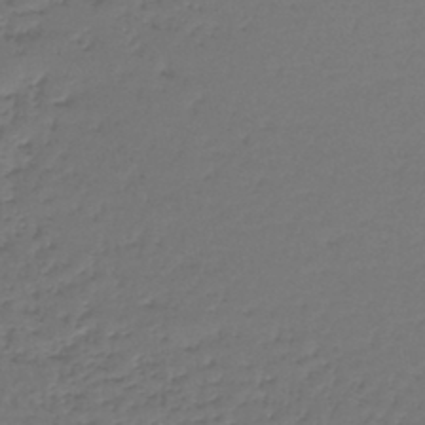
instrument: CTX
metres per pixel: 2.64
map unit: lHb
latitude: -43.7855
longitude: 58.8030
